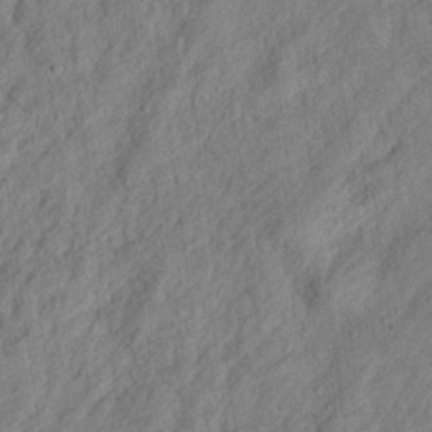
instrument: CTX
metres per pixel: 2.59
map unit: eHh
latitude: 24.6868
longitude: -79.6694
